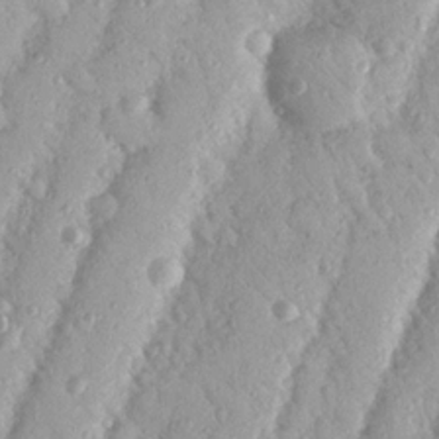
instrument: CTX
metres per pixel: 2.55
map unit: Nhu
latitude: 18.6868
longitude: -77.6882
